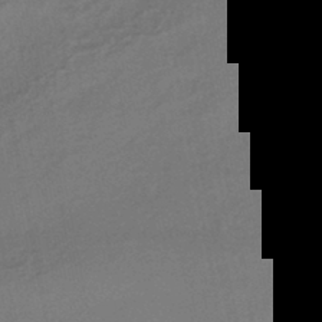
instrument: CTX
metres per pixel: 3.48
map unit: HNhu
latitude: -44.6330
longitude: 94.1794
